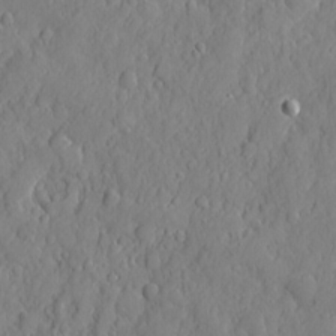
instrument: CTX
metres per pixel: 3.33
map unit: eHh
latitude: 6.6679
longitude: -75.3860
